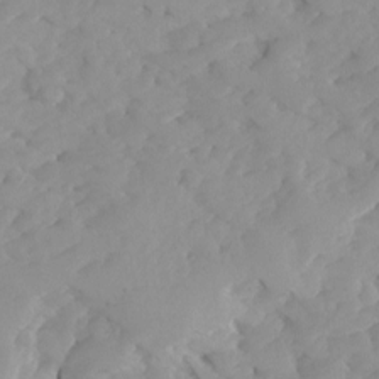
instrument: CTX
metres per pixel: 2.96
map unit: Ave
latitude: -8.0094
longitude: -116.9892
